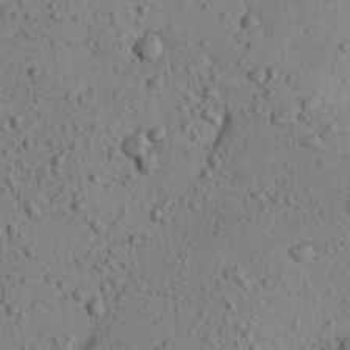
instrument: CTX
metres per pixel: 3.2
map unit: Aa
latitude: 22.4790
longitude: -139.9150
